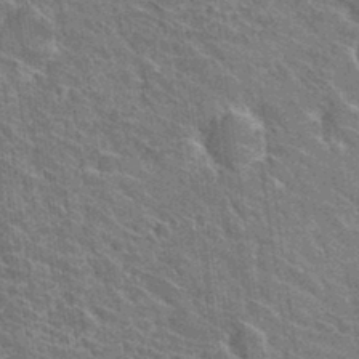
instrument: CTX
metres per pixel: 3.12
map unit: Hto
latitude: 31.5371
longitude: -44.4034
